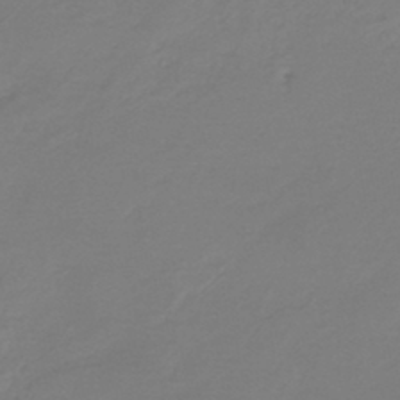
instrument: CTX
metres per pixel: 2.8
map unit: HNb
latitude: -42.9163
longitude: 52.3873
